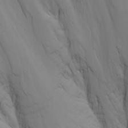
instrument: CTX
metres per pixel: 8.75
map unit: Nhu
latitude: -7.4832
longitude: -69.5560
